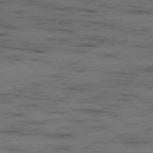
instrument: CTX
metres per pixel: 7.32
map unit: Ap
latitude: -78.5384
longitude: -61.0080
